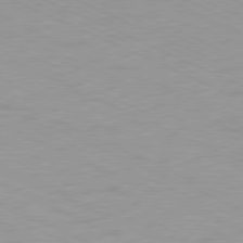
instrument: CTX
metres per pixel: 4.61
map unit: Ap
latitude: -78.5573
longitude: -72.8002
